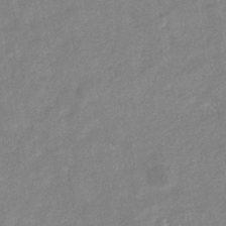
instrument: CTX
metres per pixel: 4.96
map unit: eHb
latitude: -34.8597
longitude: 74.4062
